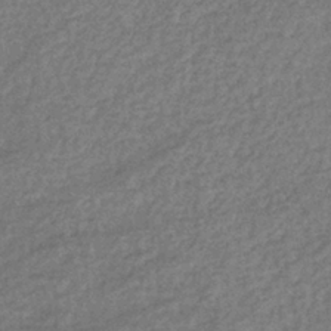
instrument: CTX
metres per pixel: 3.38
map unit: eHb
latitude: -39.2187
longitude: 78.0661
